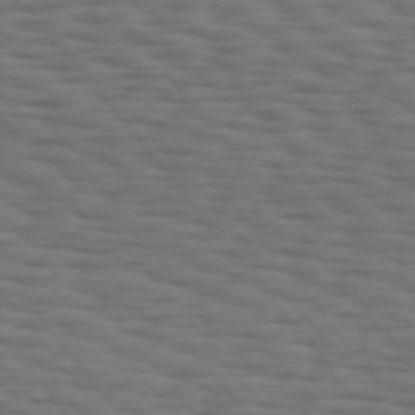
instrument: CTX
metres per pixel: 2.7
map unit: Hpe
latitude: 74.9136
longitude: -134.2144
